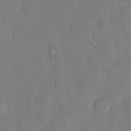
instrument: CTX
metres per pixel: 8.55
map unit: Nhu
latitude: 26.7246
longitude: -72.9892
